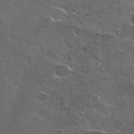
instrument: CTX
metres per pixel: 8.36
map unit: Nhu
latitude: 27.9528
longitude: -61.3481
